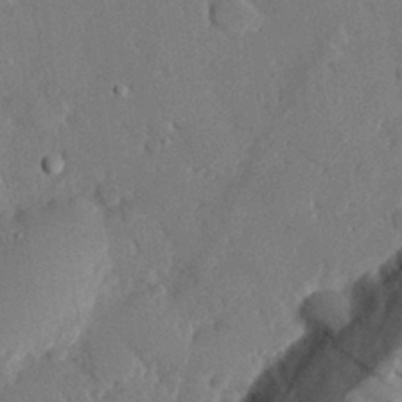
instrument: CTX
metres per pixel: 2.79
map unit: eHh
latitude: 27.0836
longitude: -80.7057
